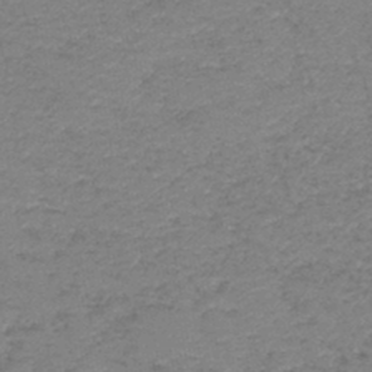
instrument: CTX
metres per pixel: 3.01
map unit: lHb
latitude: -42.6707
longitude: 80.7652
